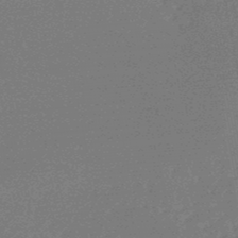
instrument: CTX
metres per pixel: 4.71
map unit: lHb
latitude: -46.3684
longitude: 58.0660
